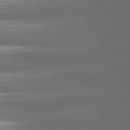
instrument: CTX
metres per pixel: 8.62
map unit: lApd
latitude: 80.9136
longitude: -139.4048
